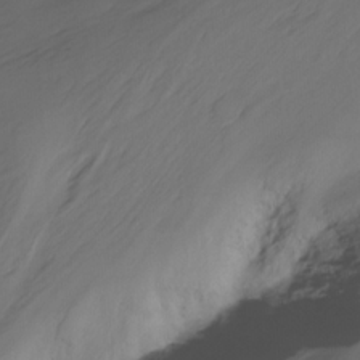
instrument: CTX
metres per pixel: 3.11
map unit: Nhu
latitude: -12.4062
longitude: -67.1025
